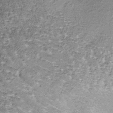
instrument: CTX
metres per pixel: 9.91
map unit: lHb
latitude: -37.1998
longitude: 66.0661
